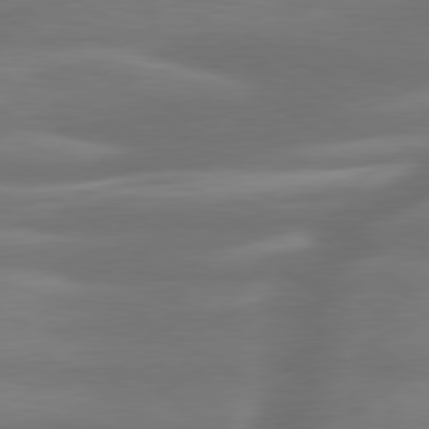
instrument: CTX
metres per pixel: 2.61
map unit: lApd
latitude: 79.8584
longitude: -127.2537
